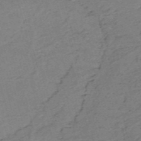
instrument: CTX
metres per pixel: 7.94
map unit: HNb
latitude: -53.8233
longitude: -46.7247
